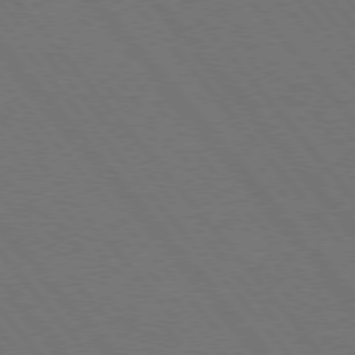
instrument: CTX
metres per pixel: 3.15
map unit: Hpe
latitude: 75.7072
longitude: -138.4601
